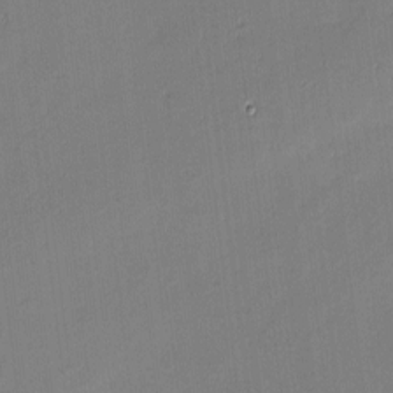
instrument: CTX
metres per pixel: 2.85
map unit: eHh
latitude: -3.0486
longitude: -81.7072
